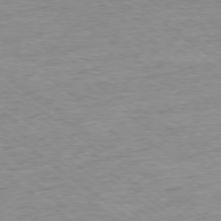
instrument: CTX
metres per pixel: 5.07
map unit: Ap
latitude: -77.9178
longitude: -82.2144
